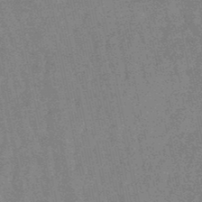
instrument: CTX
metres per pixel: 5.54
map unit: lHb
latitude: -48.3307
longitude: 79.2565
